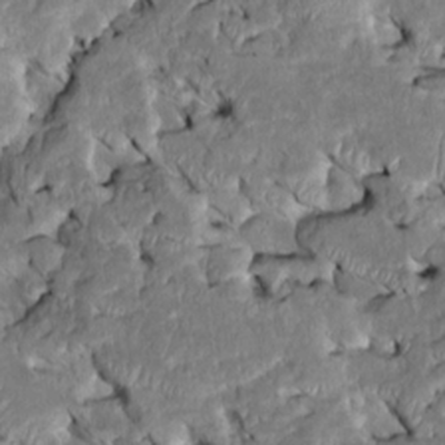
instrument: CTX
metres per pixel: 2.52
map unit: Htu
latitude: -7.0675
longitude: 145.5966
